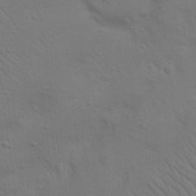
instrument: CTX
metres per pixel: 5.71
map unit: Nhu
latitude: 23.0647
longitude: -73.5183
